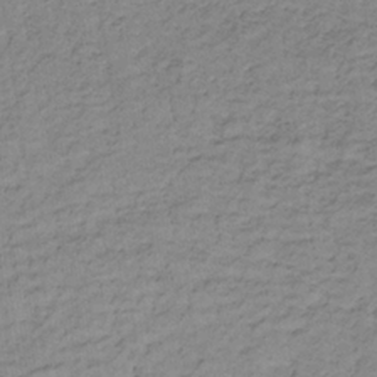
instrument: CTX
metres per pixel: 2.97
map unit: lHb
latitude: -33.0865
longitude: 65.5588
